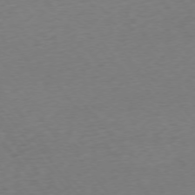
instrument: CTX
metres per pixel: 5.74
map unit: Ap
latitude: -75.1054
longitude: -71.0458
